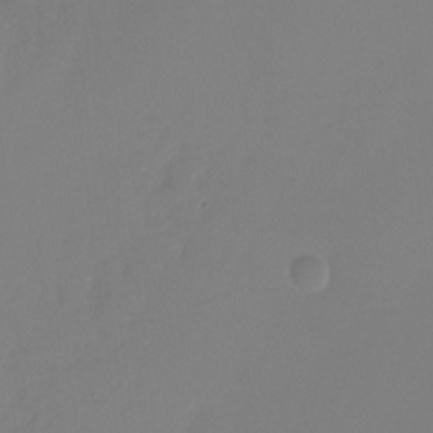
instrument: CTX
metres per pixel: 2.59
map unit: Nhu
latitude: -28.3495
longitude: -79.7072
